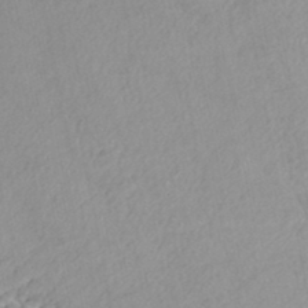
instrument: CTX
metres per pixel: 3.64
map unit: Nhe
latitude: -48.1606
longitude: -173.0647
